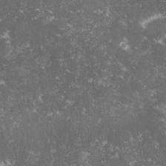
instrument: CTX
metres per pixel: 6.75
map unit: lHvf
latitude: -15.0676
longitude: -99.5749
